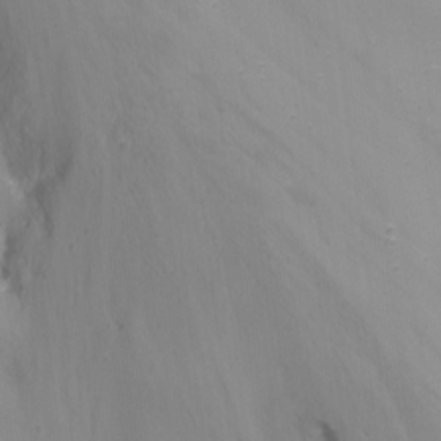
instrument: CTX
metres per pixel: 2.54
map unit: Nhu
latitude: -15.7478
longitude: -52.2901
